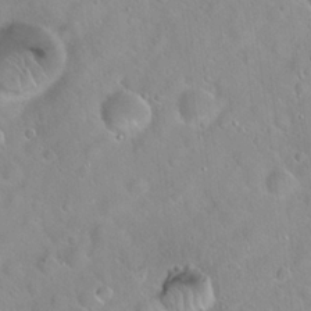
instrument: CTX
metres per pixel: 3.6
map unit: Hto
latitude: 20.8569
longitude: -53.4238
